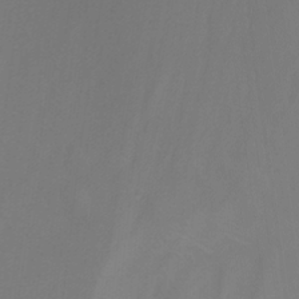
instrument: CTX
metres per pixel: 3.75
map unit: Nhu
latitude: -14.6519
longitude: -55.6694
